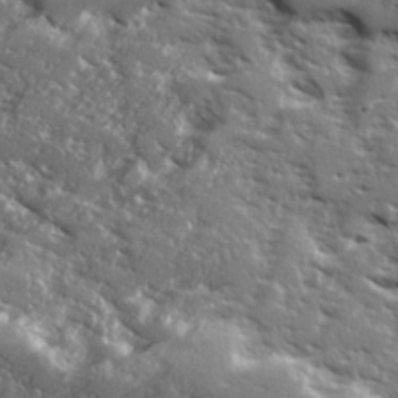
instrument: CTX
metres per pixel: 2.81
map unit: Ave
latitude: 16.6491
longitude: -129.8961
